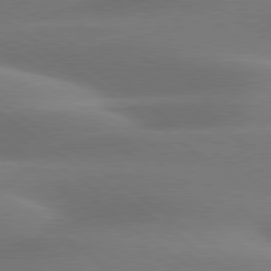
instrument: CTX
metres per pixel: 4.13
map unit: lApd
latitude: 79.6316
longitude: -91.1214
